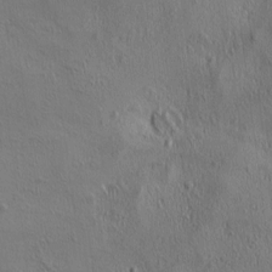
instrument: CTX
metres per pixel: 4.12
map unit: lAa
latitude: 4.9892
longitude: -112.9136
